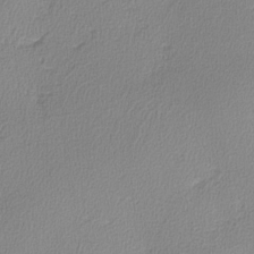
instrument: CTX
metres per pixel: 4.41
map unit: lHvf
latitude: -12.6708
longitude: -99.6882
